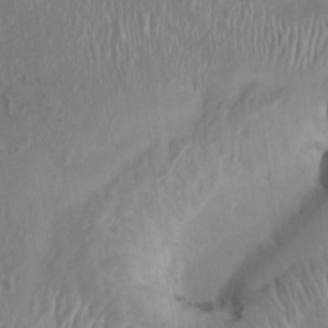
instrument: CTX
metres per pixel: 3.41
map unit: HNhu
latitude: 3.6316
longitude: -5.8583
